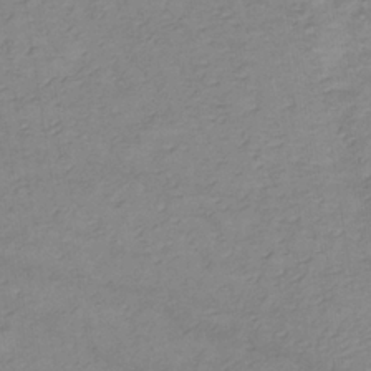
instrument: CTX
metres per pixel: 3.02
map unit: lHb
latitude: -34.8786
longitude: 72.5951
